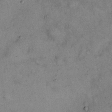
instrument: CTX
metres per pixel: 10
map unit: eHh
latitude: 17.4049
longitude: -62.5168
